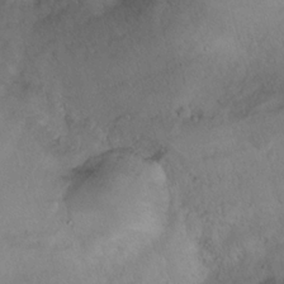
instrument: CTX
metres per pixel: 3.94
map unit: Nhu
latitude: 14.3846
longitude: -29.2348
